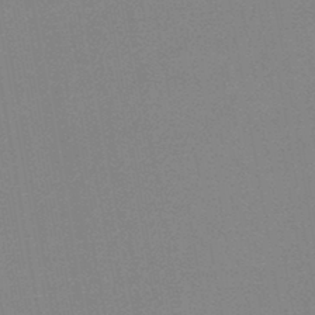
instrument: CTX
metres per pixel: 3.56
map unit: HNb
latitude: -44.9542
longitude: -40.4034
